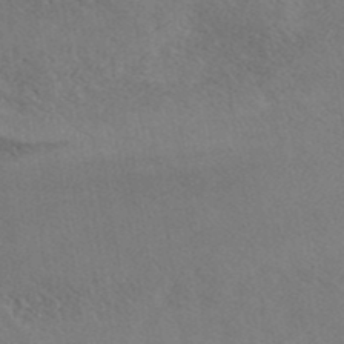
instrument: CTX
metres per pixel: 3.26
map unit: ANa
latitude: 42.3845
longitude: 51.0486
